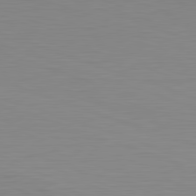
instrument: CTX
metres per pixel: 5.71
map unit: Hpe
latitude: -82.3495
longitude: 10.5196
